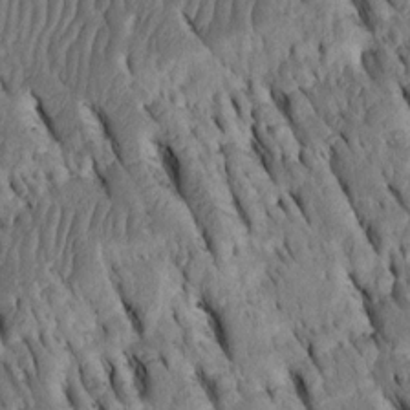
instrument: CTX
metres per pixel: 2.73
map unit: Htu
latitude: -2.8219
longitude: 151.2187
